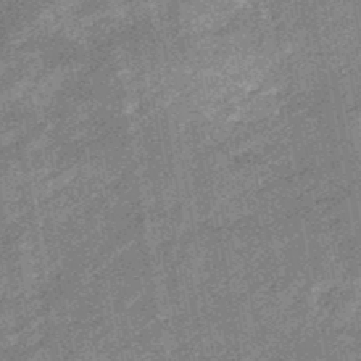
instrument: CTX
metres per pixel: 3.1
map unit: eHb
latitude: -48.2929
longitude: 85.7099
